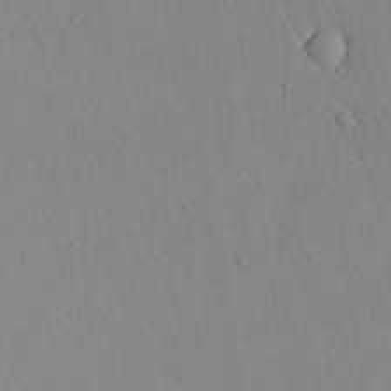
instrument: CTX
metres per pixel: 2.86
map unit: Aa
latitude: 24.3278
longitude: -136.6113
